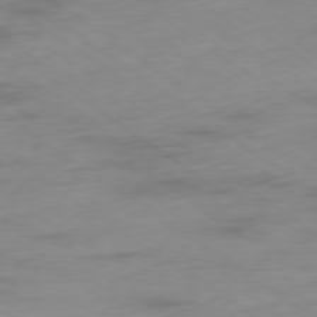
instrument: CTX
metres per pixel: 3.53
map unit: Ap
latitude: -78.2928
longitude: -59.4426
